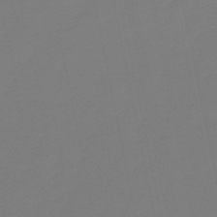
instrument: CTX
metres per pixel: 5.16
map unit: lHb
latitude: -50.9164
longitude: 80.0283
